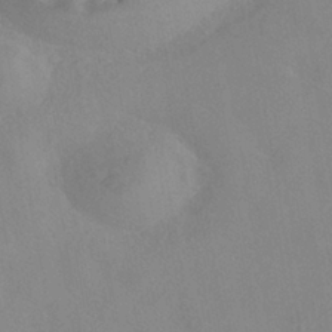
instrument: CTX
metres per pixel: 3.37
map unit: HNhu
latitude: -40.0472
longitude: 101.3887
